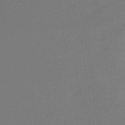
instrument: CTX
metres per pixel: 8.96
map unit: HNb
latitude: -46.0283
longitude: 56.8030
